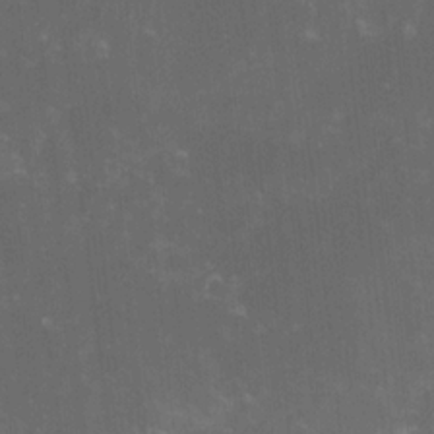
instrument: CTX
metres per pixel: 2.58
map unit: lHvf
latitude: -14.3118
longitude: -101.8206
